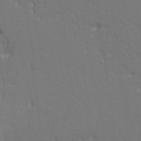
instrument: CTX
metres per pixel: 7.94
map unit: HNhu
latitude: 7.7261
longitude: -4.3467
